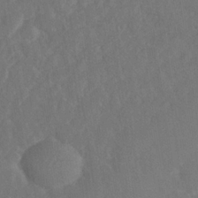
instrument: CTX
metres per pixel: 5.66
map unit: Nhe
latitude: -36.4818
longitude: -176.4034
